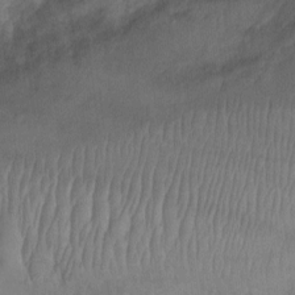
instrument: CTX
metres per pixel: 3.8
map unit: Ht
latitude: -2.8030
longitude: -28.9136
